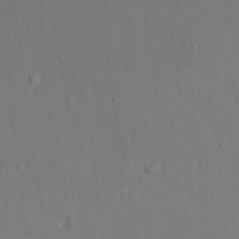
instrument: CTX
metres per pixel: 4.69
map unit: lAvf
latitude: 28.0255
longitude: -109.1214
